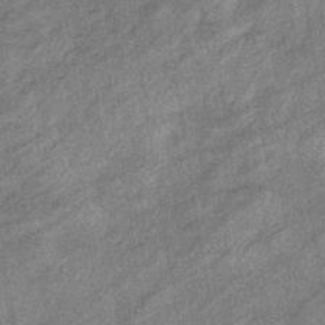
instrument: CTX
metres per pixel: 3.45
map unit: eHb
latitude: -38.2362
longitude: 78.9730
